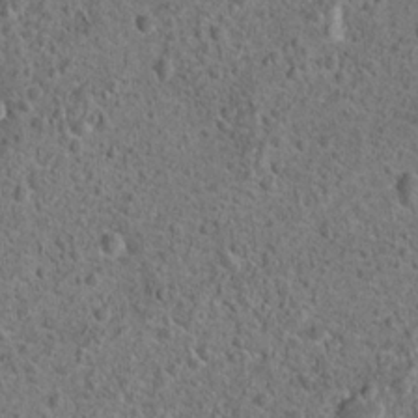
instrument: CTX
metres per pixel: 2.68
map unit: Hto
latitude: 18.5168
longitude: -42.9136
